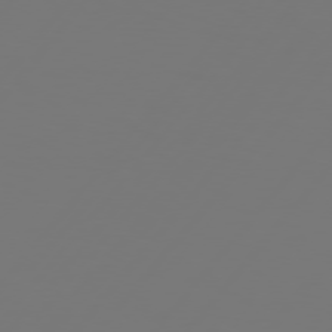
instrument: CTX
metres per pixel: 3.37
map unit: Hpe
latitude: 76.1200
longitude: -140.2144
